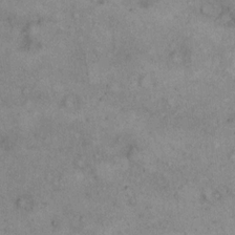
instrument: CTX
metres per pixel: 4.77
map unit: eHh
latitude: 17.0081
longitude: -62.5924
